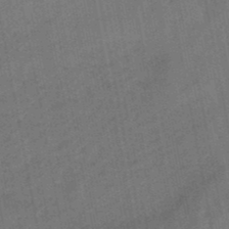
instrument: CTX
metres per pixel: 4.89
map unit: lHb
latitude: -47.6344
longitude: 76.8975
